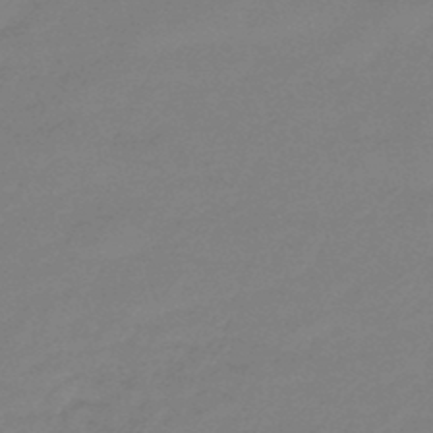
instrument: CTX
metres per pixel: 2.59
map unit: eHb
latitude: -46.1605
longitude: 86.5574
